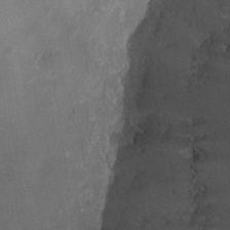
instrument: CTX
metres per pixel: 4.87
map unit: Ht
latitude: -3.6343
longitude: -19.7071
